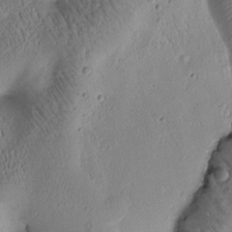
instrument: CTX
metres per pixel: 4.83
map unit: Htu
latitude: -1.8423
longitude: 171.2943
